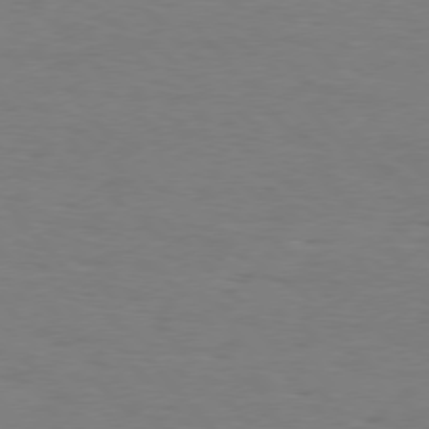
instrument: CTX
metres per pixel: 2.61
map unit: Hpe
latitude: 75.9906
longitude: -140.0822
